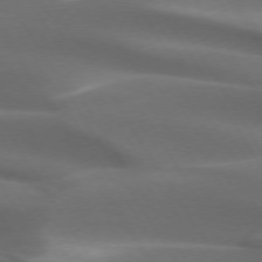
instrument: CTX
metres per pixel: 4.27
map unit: lApd
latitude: 73.3482
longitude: -52.1011
